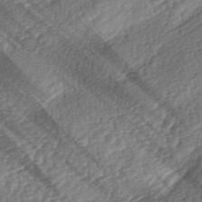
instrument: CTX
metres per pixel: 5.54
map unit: lAa
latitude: -3.2375
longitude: -127.9339
